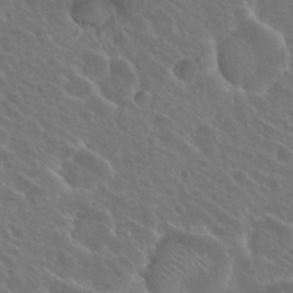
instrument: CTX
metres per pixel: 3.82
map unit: Hto
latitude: 22.3656
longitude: -30.8569
